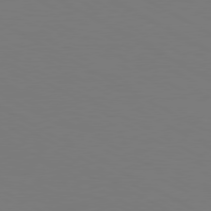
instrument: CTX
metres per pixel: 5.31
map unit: Hpe
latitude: 78.8002
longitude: -119.7071
